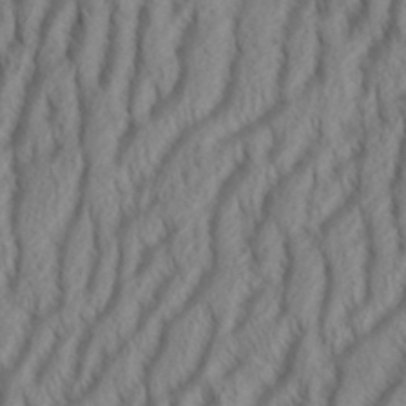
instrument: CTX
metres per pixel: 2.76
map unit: Aa
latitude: 34.0255
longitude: -137.4427
